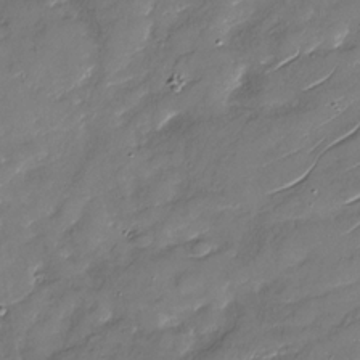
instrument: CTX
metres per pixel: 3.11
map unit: Nhu
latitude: -29.7289
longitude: -73.2537
